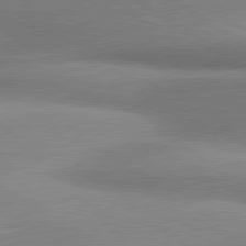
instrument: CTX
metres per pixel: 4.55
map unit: lApd
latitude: 80.1011
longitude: 176.4440
